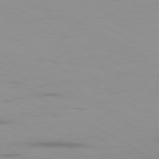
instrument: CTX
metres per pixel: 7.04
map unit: Ap
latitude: -79.9745
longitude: -92.1577
